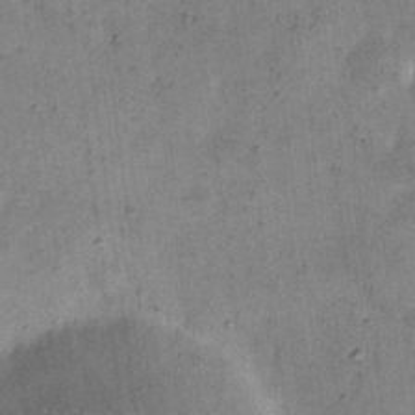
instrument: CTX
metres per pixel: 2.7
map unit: eHh
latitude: 21.7450
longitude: -66.1577
